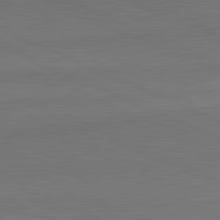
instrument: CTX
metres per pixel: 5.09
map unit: lApd
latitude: 82.1766
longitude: 151.8800
